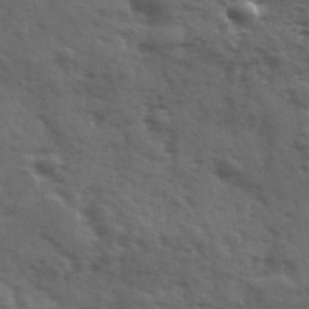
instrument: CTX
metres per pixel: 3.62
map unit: Ave
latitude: 18.4034
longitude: -132.1389
